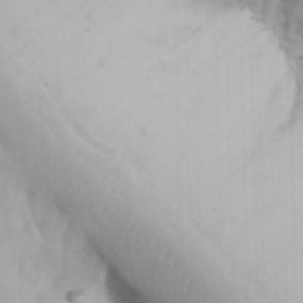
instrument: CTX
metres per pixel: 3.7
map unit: Aa
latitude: 32.7246
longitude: -141.9906
